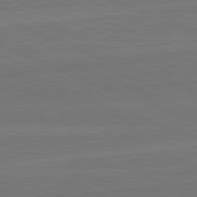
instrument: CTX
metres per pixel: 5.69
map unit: lApd
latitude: 82.4601
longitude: 166.1039
